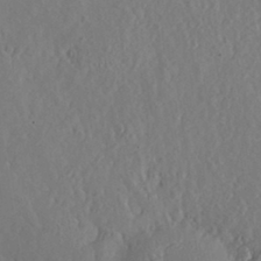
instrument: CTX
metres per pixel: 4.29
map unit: Hve
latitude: -9.4832
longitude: 175.0864
